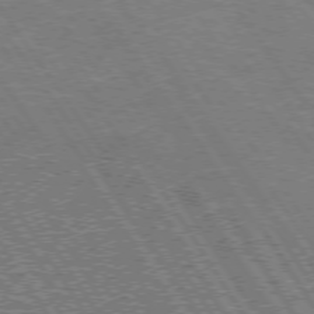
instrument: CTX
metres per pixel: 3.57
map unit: Hpe
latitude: 73.8206
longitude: -140.9513
